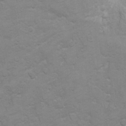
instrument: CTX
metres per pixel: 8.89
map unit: Ht
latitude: 11.7072
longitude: -33.2159
